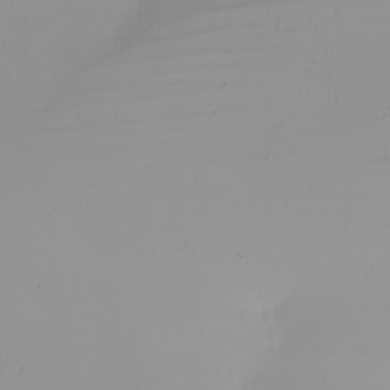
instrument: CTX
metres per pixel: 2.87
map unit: Nhu
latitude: -5.0675
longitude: -94.6491
